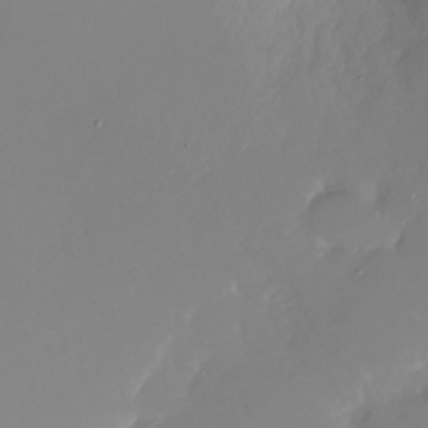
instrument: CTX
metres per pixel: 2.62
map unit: Nhu
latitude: -28.3117
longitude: -79.1403
